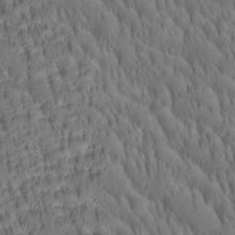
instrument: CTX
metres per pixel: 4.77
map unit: Htu
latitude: -4.3306
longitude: 173.1620
